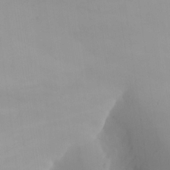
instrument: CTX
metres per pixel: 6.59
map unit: Aa
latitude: 24.0444
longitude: -127.6883
